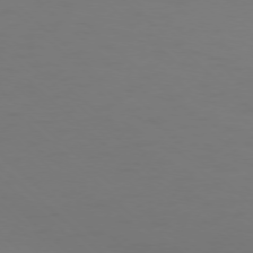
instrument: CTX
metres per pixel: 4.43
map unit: Ap
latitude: -76.5385
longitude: -79.4616
